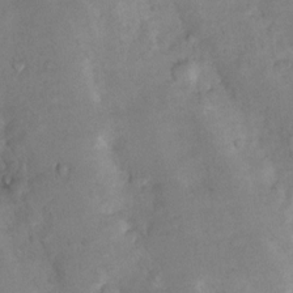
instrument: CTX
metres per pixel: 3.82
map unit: Nhu
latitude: 8.6680
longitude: -22.8569
